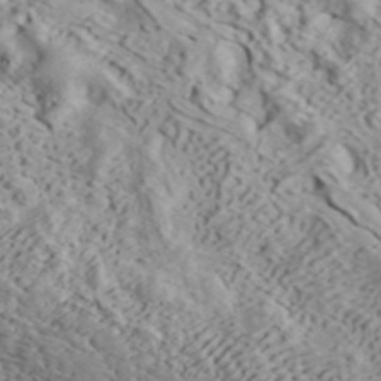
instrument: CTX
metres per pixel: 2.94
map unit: ANa
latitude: 42.9703
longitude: 54.9164
